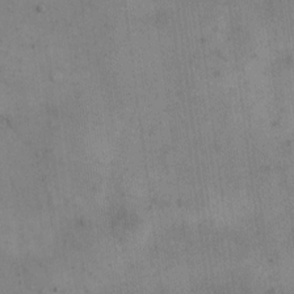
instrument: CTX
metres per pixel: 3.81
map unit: eHh
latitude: 14.9892
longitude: -67.2348
